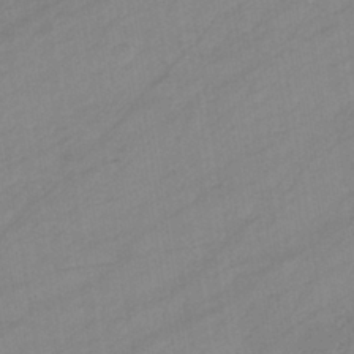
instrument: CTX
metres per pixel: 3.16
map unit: eHb
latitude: -37.8989
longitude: 78.4629
